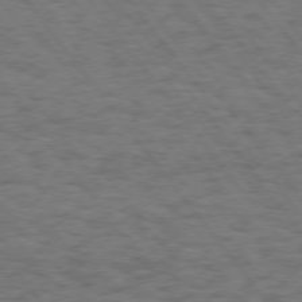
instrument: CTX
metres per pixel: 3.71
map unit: Hpe
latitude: 74.5924
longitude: -152.9136
